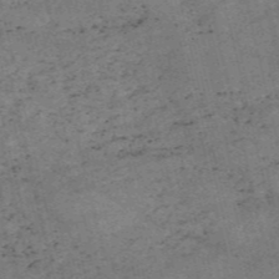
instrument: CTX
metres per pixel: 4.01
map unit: HNb
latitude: -55.1998
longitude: -42.2523
